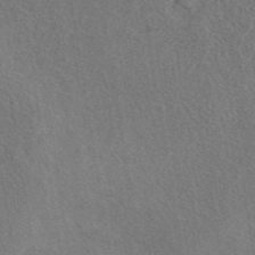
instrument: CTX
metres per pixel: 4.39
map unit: eAb
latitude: 42.5924
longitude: 110.4629
